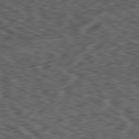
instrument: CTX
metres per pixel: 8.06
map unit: Ap
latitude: -80.7274
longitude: -74.0444
